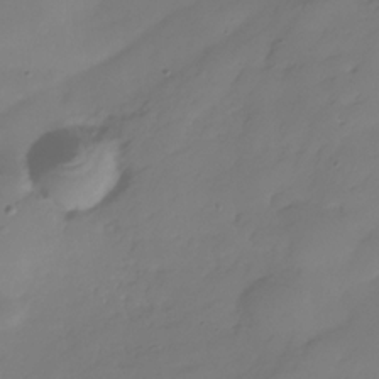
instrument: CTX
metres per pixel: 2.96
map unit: Hve
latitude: -31.0864
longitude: 89.7288
